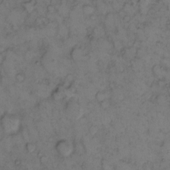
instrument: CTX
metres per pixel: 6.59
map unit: eHh
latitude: 9.6505
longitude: -62.5924
